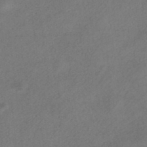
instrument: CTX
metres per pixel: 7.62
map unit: HNhu
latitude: -39.9367
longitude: 104.1605
